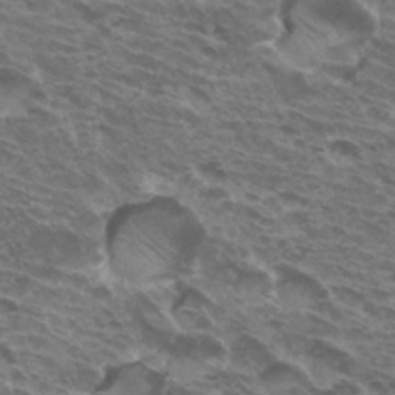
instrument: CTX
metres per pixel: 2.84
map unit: Hto
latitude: 33.7828
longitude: -41.2536
